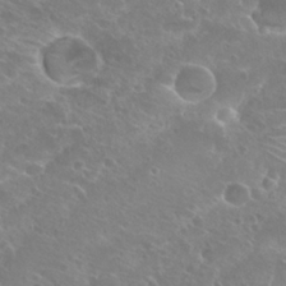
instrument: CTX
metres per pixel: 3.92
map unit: Hto
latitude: 25.1592
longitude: -39.2159
